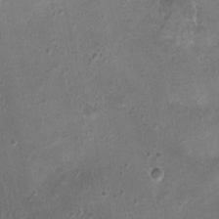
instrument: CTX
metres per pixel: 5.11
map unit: Nhu
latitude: 0.8758
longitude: -15.7639
